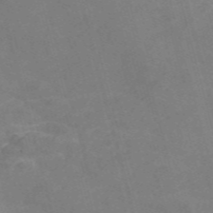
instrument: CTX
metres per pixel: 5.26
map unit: Nve
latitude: -57.8044
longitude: 55.1431
